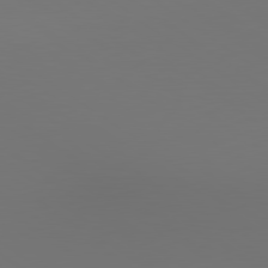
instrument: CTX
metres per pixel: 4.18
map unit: lApd
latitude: 79.9528
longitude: 158.2172
